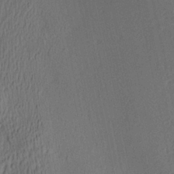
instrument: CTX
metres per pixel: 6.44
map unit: Aa
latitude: 27.8395
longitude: -137.6316
